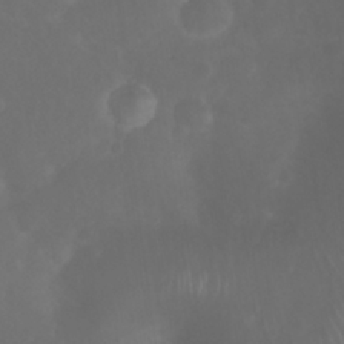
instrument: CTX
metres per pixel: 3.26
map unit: Nhu
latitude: 27.6316
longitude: -64.9703
